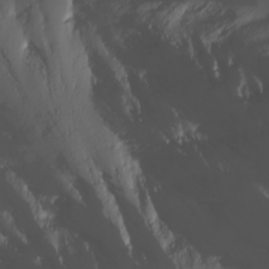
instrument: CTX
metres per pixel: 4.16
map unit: Nhu
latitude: -5.6344
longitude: -69.8772
